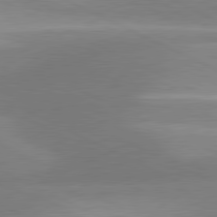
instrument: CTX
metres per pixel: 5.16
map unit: lApd
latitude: 80.9136
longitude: 126.0472
